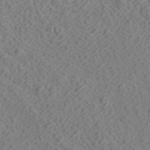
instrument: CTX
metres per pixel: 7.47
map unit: ANa
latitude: 40.0633
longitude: 34.8975
